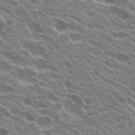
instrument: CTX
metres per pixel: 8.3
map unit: Hto
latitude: 24.1766
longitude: -37.8206
